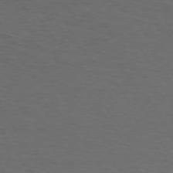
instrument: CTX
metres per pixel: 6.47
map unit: Hpe
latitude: 73.9339
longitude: -131.0648
